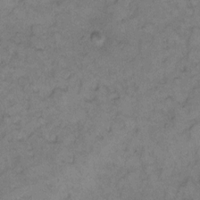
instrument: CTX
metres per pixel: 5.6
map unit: eHh
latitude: 9.0270
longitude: -63.3293
